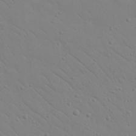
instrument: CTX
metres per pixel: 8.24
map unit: Nhu
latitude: 23.2537
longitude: -74.1389
